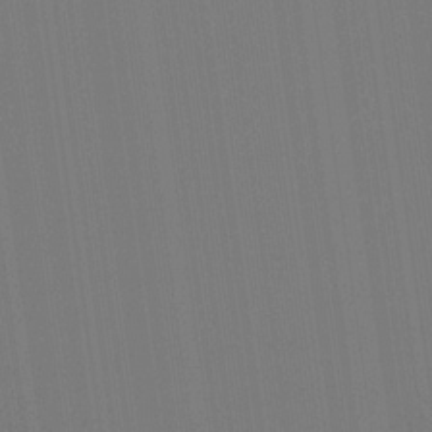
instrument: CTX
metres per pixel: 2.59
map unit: eHb
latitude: -30.4818
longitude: 69.7666
